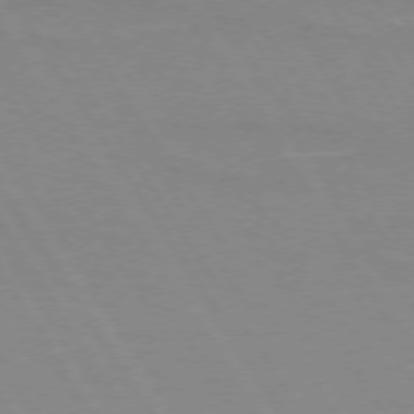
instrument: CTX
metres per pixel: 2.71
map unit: lApd
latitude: 73.2726
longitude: -56.4789
